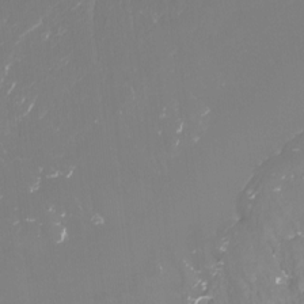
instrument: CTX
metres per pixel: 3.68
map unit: Htu
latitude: -13.3321
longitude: -47.5371
